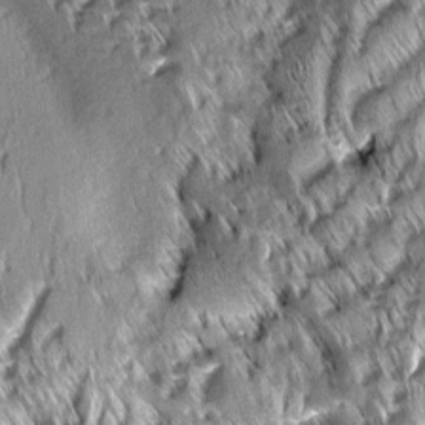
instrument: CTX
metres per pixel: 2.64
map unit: Aa
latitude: 7.9339
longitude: -132.5735
